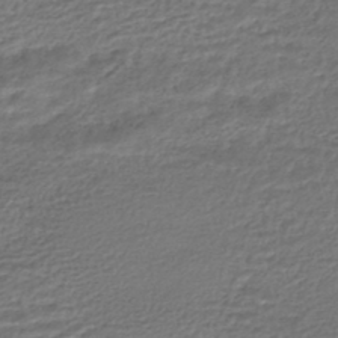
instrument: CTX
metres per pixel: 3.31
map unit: HNhu
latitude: -45.6344
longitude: 101.5966
